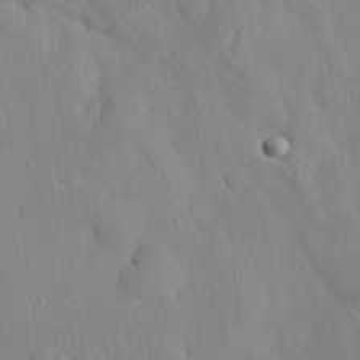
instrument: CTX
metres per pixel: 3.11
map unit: Nhu
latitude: 26.8191
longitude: -72.2334
